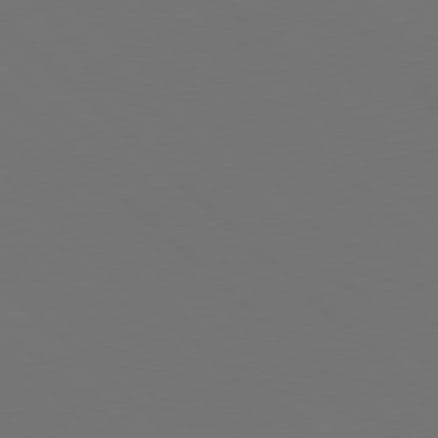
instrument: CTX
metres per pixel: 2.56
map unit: Hpe
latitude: 77.9528
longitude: -170.1011
